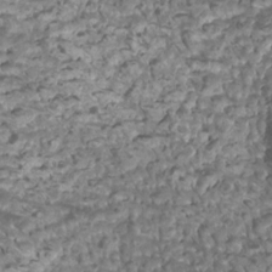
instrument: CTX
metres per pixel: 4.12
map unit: Htu
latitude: 2.8758
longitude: -20.9892
